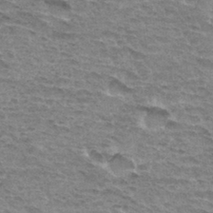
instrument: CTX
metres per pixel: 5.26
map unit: Hto
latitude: 33.4237
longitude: -45.0269
